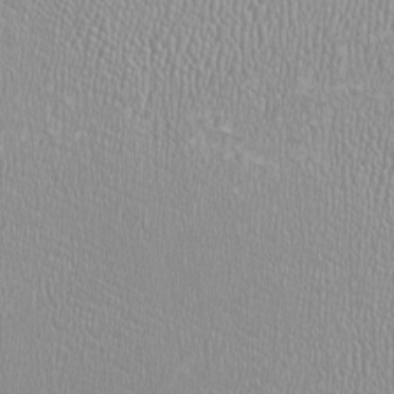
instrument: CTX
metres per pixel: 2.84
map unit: HNhu
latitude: -2.7463
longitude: -0.4979
